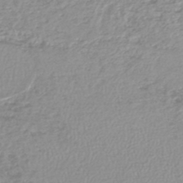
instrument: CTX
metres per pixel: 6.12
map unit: lHb
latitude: -44.2928
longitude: 72.5951
